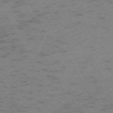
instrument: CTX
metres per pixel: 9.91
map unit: Ap
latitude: -72.8219
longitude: -70.3278
